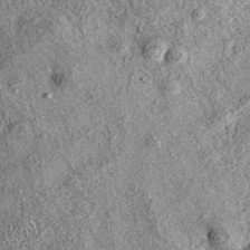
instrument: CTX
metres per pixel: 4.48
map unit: eAb
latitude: 37.2537
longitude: 108.5952
